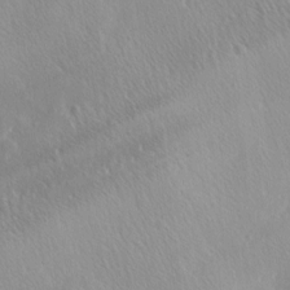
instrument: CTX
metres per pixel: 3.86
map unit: Ave
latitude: 0.4412
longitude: -113.5938
